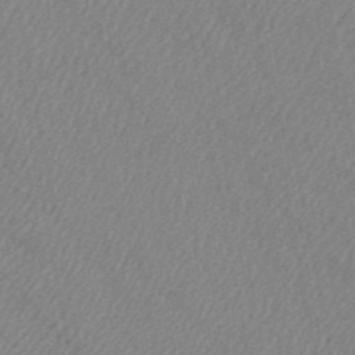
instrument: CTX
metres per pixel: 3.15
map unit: HNb
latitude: -52.4440
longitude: -50.3467
